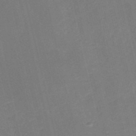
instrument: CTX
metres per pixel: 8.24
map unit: HNb
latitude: -52.9730
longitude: -48.2900
